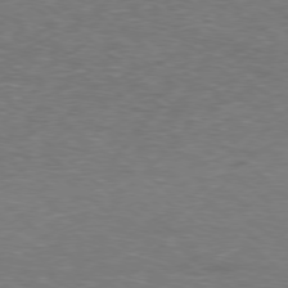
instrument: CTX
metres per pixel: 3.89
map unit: Hpe
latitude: -78.5384
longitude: 17.4644
